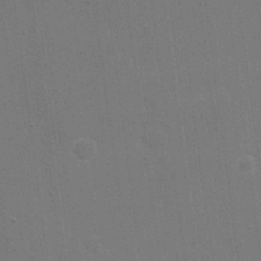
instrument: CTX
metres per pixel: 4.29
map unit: eHh
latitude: 20.1389
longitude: -68.3656
